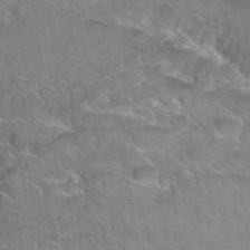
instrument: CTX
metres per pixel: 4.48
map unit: Hto
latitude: 35.9717
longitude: -47.0459
